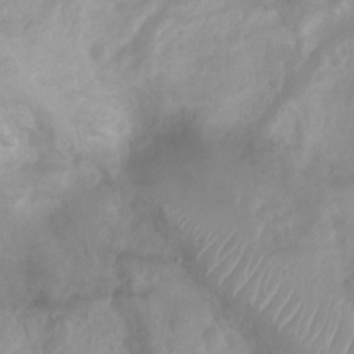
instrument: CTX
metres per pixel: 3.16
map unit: Htu
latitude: 3.9717
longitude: -21.6127
